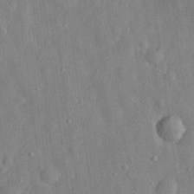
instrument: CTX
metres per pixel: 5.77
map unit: eHh
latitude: 29.4426
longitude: -77.0836
